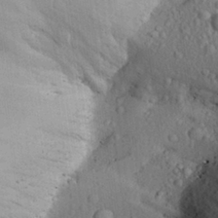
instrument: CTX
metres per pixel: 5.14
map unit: Aa
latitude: 27.3671
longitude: -134.3656
